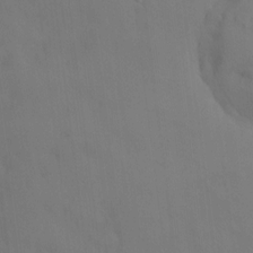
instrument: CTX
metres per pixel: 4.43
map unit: HNhu
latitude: 6.6113
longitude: -0.3089
